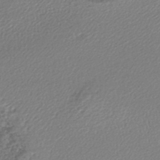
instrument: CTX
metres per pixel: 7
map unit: lHb
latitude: -43.8800
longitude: 61.6722
